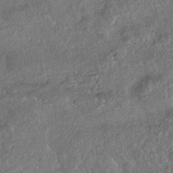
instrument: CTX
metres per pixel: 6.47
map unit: HNhu
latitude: -43.2753
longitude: 100.0849
